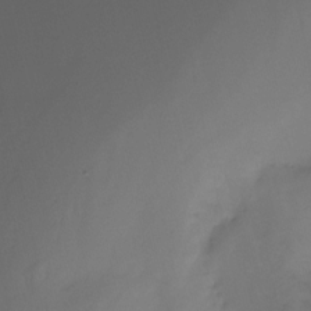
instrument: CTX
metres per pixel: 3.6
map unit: Nhu
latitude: -12.9731
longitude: -51.0269
